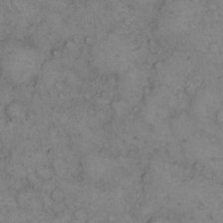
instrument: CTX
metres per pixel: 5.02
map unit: eHh
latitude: 14.2901
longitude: -63.3482
